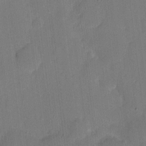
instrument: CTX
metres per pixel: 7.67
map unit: eHh
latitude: 4.6113
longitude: -67.3292
